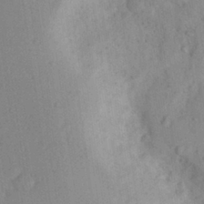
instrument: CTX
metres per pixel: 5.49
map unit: Aa
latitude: 28.4223
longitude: -146.9325
